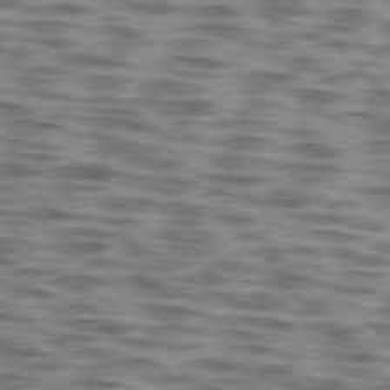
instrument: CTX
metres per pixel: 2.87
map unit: lApd
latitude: 76.5923
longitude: -70.5546
